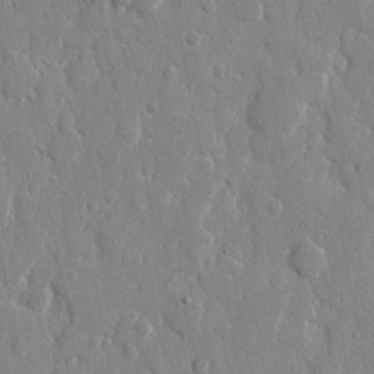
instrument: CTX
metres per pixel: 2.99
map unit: eHh
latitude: 12.0255
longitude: -69.9339
